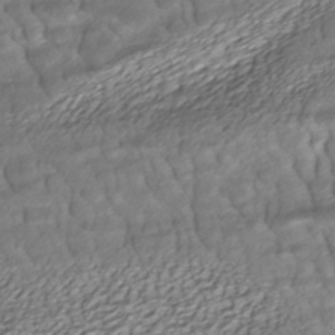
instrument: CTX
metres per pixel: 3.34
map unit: ANa
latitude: -41.6155
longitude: 109.0864
